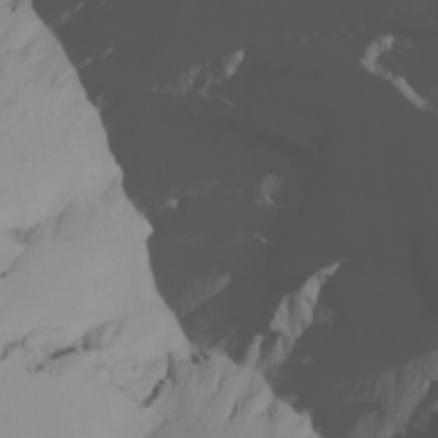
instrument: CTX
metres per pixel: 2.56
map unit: Nhu
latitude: -6.2361
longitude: -93.6505
